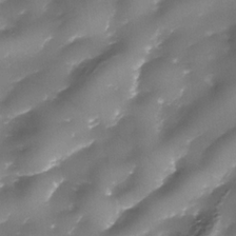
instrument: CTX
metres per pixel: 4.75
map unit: Nhe
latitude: -36.0283
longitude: -89.6883
